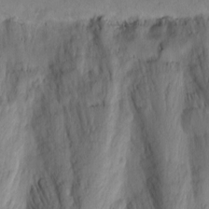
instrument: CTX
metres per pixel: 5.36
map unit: Nhu
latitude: -1.3699
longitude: -73.6694
